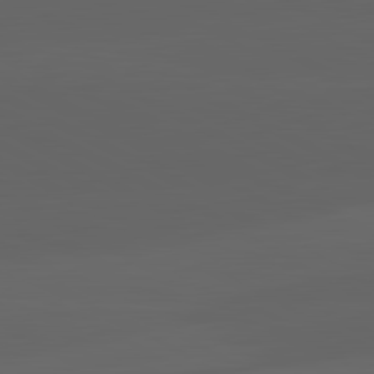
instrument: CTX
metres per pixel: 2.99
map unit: lApd
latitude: 82.1766
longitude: 131.0486
